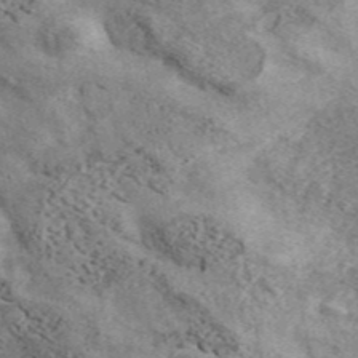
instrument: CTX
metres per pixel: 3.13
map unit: ANa
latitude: 45.7638
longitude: 45.2943
